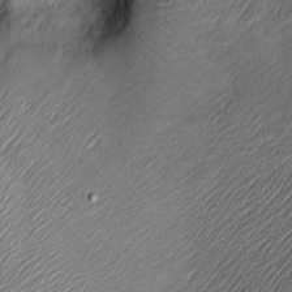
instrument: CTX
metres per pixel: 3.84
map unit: Htu
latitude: -7.0675
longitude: 159.7289
